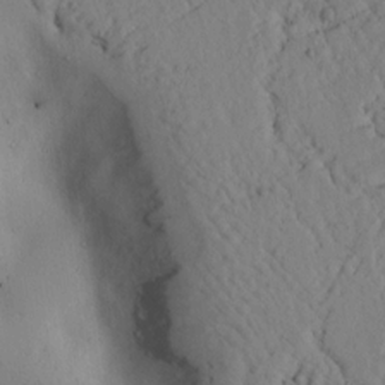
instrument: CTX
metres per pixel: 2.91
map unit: lAvf
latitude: 5.6883
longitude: 159.5210
